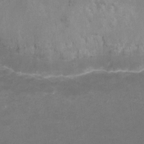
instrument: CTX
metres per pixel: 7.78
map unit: Nhu
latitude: -11.7478
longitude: -34.2522
